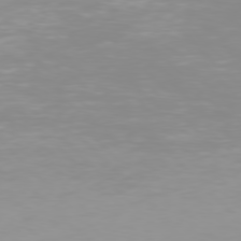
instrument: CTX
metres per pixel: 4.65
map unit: Hpe
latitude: 77.3859
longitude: -172.9891
